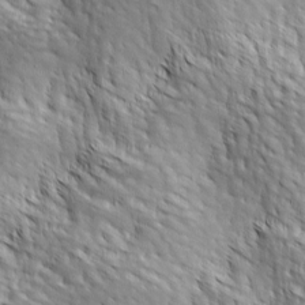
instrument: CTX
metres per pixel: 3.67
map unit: lAa
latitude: -4.7652
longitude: -121.8962
